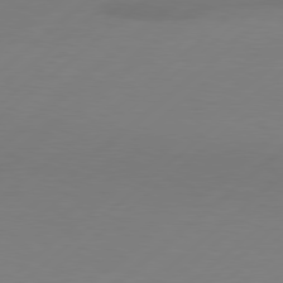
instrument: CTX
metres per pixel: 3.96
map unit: Hpe
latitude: 78.1578
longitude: -130.6113
